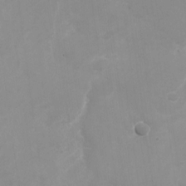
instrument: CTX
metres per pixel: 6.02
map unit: Nhu
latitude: -27.5210
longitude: -75.4238
